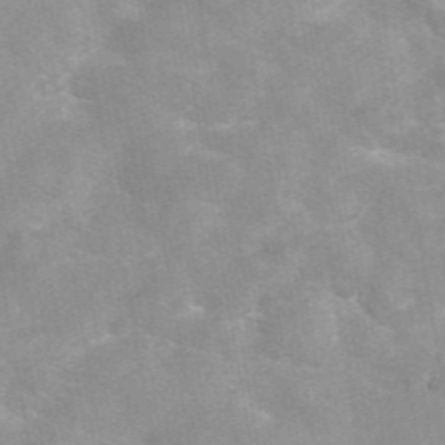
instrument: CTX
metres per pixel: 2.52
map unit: eAb
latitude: 45.5182
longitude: 124.9919
